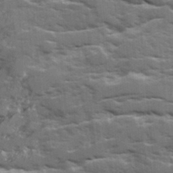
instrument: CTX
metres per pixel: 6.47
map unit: Ave
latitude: 18.4223
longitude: -130.0633
